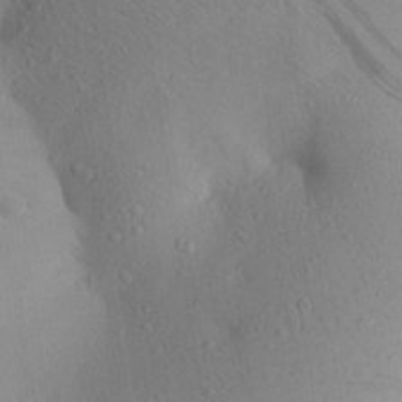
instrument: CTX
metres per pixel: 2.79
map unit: Aa
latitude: 26.9892
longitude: -147.2348
